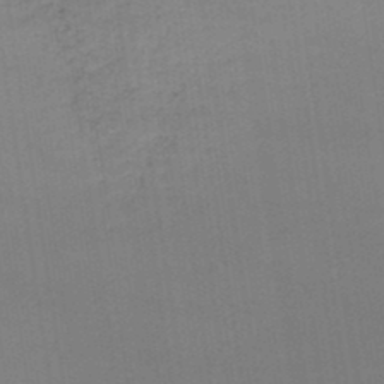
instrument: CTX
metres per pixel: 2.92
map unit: lHb
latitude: -47.6344
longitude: 67.4076
